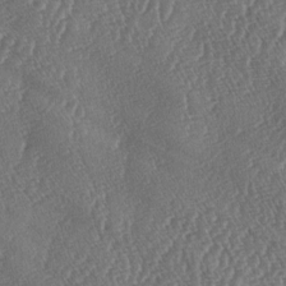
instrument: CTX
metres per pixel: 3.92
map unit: lAa
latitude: -6.1794
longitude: -130.2901
